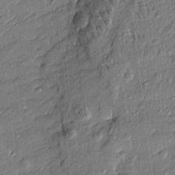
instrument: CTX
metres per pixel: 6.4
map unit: Htu
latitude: -7.8611
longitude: 177.0109
